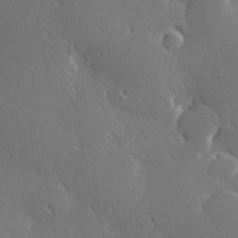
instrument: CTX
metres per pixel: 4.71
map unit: Hve
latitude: 27.8206
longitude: -93.0647
